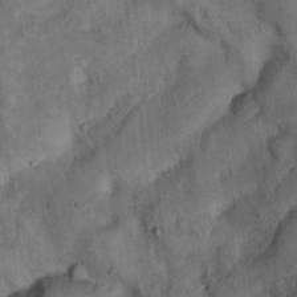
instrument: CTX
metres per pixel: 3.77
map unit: Nhu
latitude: 5.7261
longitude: -23.6127
